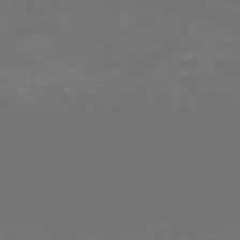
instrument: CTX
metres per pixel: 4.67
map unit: Hpe
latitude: -73.2754
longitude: 4.1605
